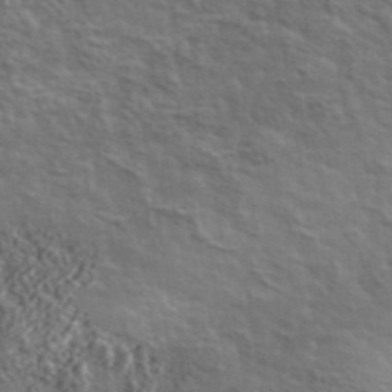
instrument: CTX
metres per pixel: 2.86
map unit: lHvf
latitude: 37.5371
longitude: -89.3104
